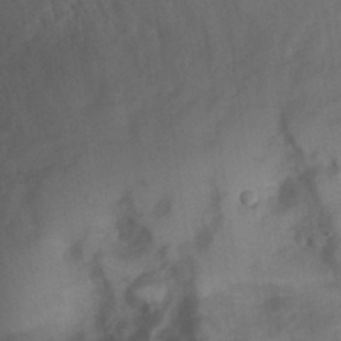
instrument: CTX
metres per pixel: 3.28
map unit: Hve
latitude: 33.5182
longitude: 151.3510
